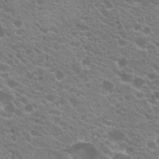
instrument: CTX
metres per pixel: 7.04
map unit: Hto
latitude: 20.2145
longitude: -35.4426
